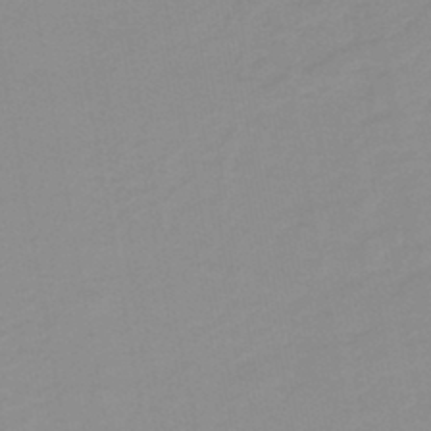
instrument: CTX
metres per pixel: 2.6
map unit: lHb
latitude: -44.0094
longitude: 56.2361
